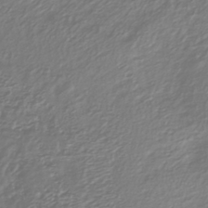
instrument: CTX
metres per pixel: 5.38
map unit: lHb
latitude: -37.4265
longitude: 69.8233
